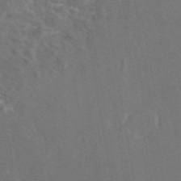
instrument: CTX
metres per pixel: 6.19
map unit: eAb
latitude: 46.8758
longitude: 108.9542
